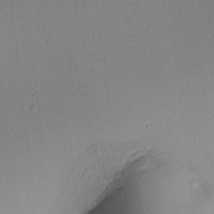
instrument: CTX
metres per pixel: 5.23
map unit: lAa
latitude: 3.2915
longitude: -115.8772
